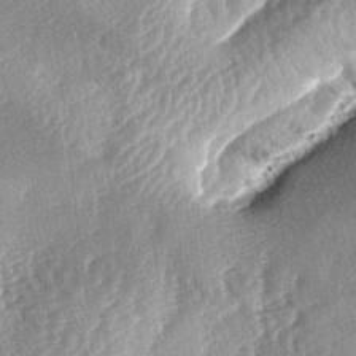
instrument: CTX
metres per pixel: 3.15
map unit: lAa
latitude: -4.5762
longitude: -126.4034
